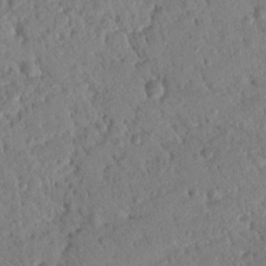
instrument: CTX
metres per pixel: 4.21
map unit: Nhu
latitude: 20.7247
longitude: -78.8380
